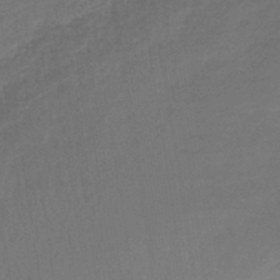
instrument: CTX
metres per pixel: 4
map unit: lHb
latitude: -43.2753
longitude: 60.0850
